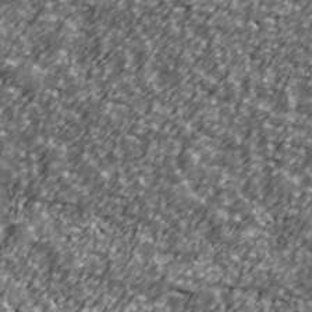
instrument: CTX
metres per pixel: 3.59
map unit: Ave
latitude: 41.2348
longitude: -113.7638
